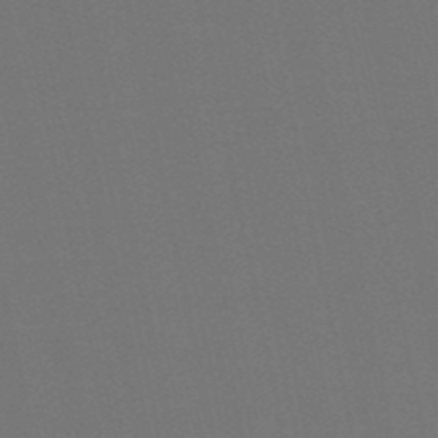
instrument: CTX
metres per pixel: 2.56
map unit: lHb
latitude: -50.8975
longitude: 80.3495
